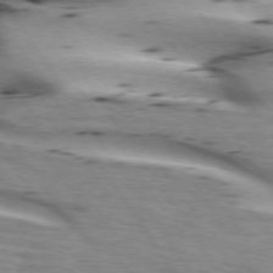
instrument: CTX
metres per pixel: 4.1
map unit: lApd
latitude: 73.2159
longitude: -53.6127
